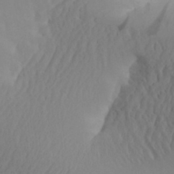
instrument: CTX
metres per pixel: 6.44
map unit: Aa
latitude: 32.3467
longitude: -141.1214
